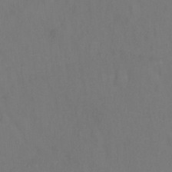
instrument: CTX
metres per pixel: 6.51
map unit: Hto
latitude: -0.2740
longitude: -33.7261
